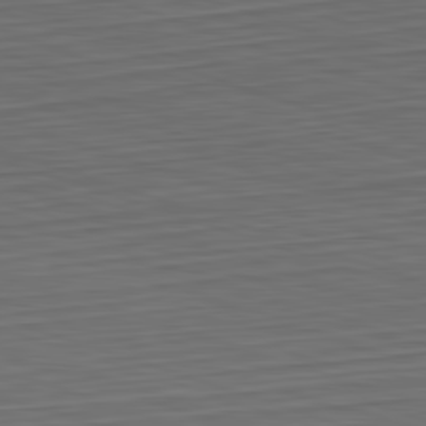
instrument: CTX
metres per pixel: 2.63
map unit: Hpe
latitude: -82.7463
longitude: 14.6519
